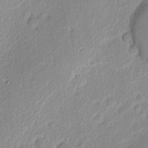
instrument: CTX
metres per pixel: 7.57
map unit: Nhu
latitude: 2.4034
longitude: -76.9136
